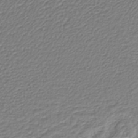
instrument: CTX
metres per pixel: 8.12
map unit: lHb
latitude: -42.2550
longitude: 61.5777
